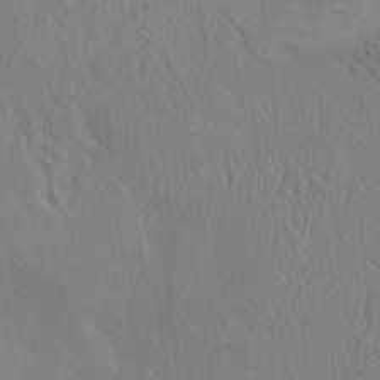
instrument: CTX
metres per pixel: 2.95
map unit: HNhu
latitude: 4.7813
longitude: 7.4076
